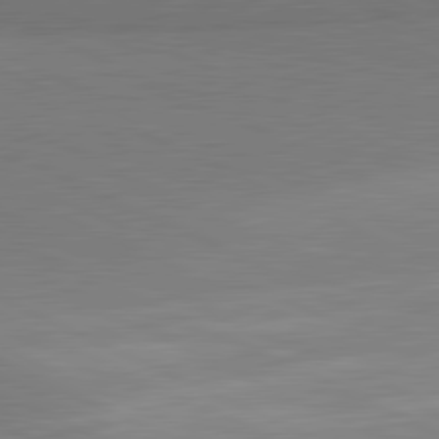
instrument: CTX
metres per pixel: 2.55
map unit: lApd
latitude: 81.3293
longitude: 156.5574
